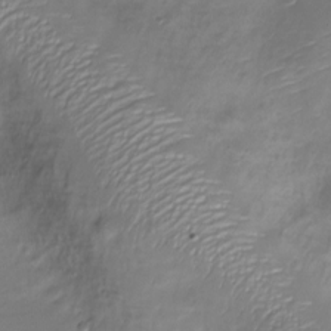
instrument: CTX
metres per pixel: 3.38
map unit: Nve
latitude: -21.2754
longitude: 106.8975
